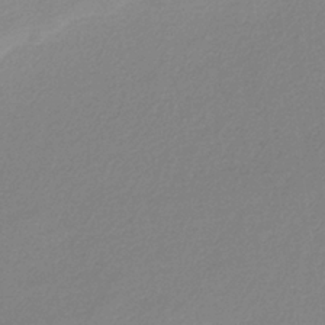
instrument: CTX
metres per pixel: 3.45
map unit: HNb
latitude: -36.4629
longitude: 55.0864
